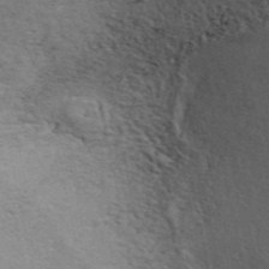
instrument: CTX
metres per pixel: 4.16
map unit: ANa
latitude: 48.3089
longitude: -75.8017
